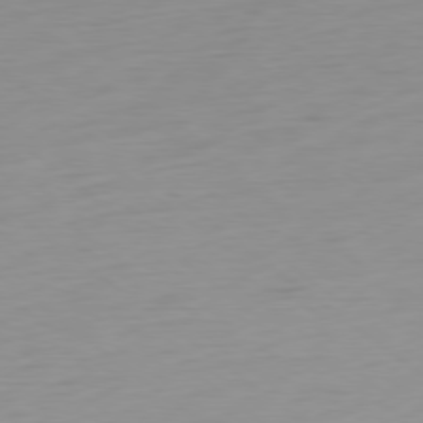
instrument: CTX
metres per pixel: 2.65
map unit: Ap
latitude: -79.0486
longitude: -66.7624
